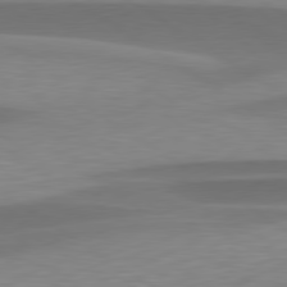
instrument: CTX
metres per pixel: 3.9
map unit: lApd
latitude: 79.5371
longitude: -95.3482
